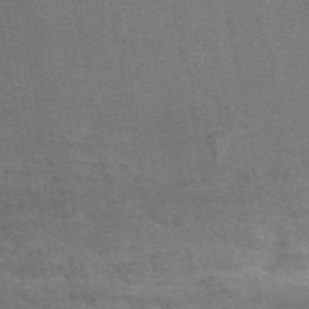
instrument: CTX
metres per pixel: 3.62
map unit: eAb
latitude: 46.9136
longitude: 117.0297
